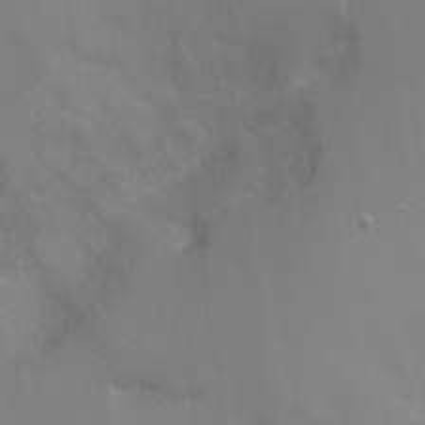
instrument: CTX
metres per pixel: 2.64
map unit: Ht
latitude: -1.1054
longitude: -18.5545
